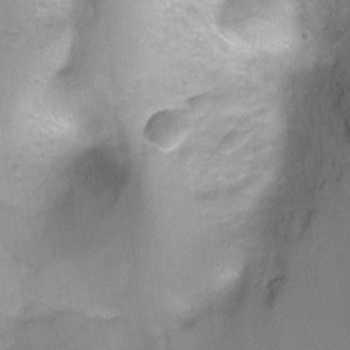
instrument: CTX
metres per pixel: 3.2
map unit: Ht
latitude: -9.5966
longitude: -28.4223
